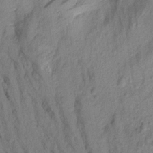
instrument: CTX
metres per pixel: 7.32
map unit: Aa
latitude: 16.4034
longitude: -146.7813
